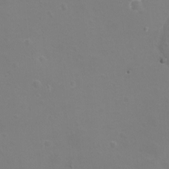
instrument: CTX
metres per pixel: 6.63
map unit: eHh
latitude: -12.0283
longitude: -60.0633
